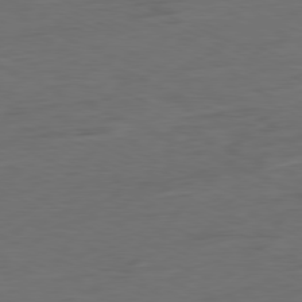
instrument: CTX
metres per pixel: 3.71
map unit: Ap
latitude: -80.2740
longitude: -92.2333
